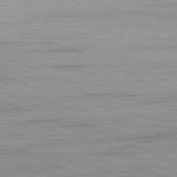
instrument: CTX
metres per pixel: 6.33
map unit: Ap
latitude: -81.8423
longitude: -75.1214
